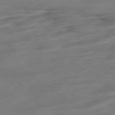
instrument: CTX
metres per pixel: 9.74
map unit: Ap
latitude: -79.1809
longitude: -56.7435
